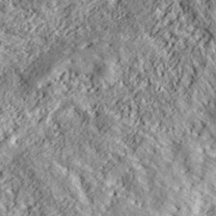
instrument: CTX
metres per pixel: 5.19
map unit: ANa
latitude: 39.1403
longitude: -91.3860
